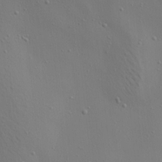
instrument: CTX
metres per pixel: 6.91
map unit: Aa
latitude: 21.7828
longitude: -142.3845
